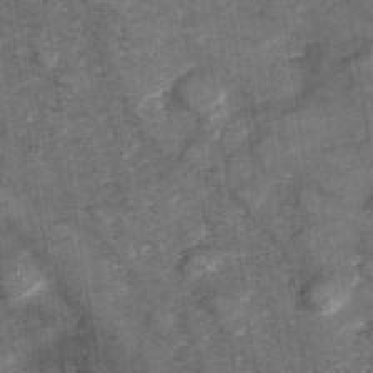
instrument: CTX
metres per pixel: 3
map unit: Hve
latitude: 33.2159
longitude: 151.4832
